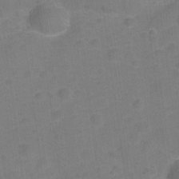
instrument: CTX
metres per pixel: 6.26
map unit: Hve
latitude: -28.5196
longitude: 93.4832
